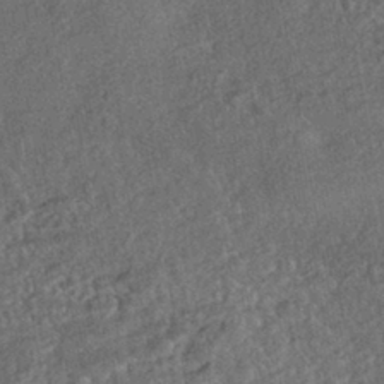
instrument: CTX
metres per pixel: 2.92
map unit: HNhu
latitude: -43.1809
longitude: 100.0283
